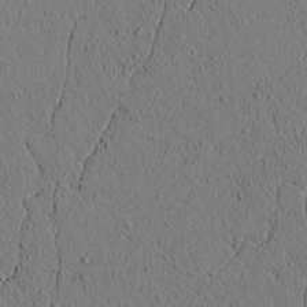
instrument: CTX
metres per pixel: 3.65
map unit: lAvf
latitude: 5.4426
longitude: 165.9556
